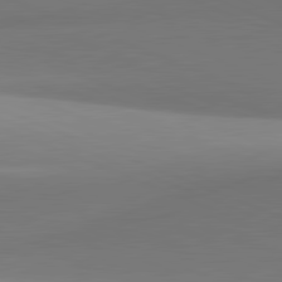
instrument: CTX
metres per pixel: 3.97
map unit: lApd
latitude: 81.6316
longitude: 141.7289
